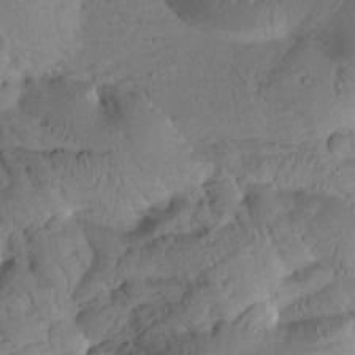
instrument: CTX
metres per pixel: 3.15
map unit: Htu
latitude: 1.9906
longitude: 177.0109
